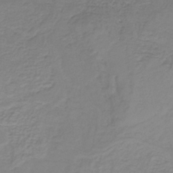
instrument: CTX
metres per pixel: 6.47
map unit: HNb
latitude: -34.1039
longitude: 53.1431
